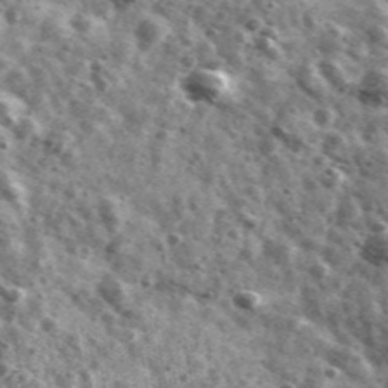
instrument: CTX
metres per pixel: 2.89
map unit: Ave
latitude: 40.8947
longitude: -106.3467
